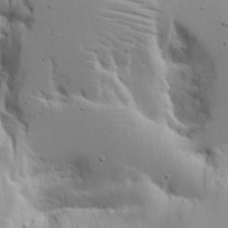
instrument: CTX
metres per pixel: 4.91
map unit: lAvf
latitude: 16.5168
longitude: -125.5938
